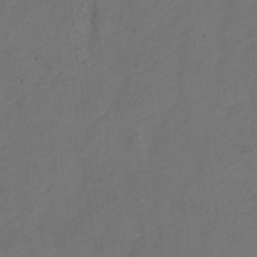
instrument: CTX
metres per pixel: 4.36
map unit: Hto
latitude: 4.8758
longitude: -32.8191
